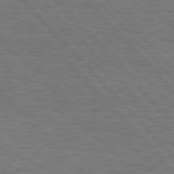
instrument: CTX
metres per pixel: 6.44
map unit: Hpe
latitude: 77.1214
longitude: -157.6882
